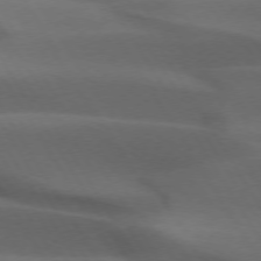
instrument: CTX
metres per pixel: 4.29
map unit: lApd
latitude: 73.1781
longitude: -52.0255
